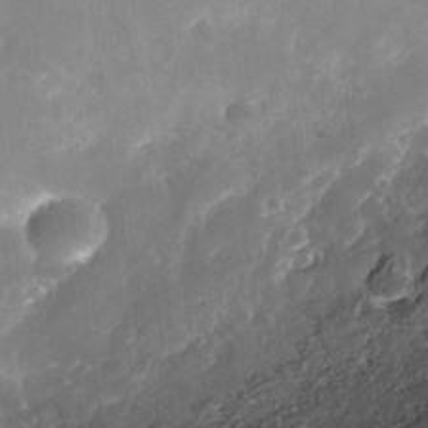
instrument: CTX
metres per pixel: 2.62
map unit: Nhe
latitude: -36.1227
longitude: -118.2144
